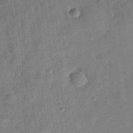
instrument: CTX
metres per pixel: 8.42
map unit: Hve
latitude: -29.3888
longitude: 94.0661
